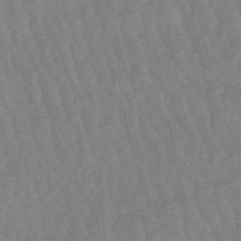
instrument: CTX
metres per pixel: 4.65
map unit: lHb
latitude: -48.5007
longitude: 77.9556
